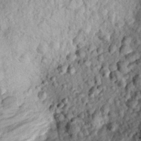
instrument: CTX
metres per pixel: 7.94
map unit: eHh
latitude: 24.4790
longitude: -78.8758
